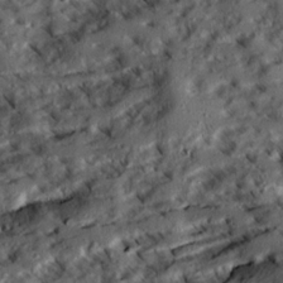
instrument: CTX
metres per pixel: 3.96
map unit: Ave
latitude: 20.8569
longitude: -129.7638
